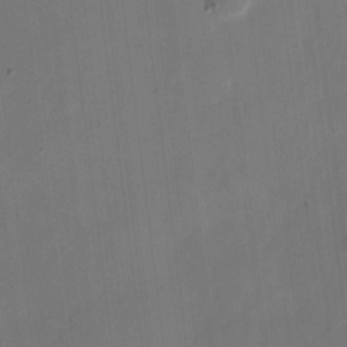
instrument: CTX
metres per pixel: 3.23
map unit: eHh
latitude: 4.8758
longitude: -66.0822
